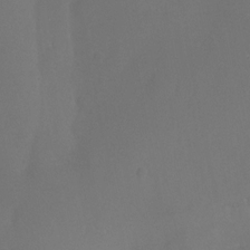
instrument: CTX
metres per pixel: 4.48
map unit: Ht
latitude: -5.0297
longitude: -61.6694
